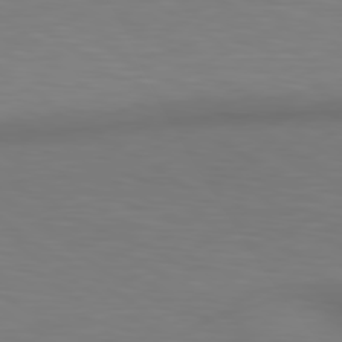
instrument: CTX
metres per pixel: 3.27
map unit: lApd
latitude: 80.3656
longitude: 121.4265
